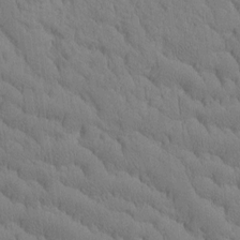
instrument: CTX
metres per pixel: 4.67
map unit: Htu
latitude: -3.0864
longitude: 172.6707
